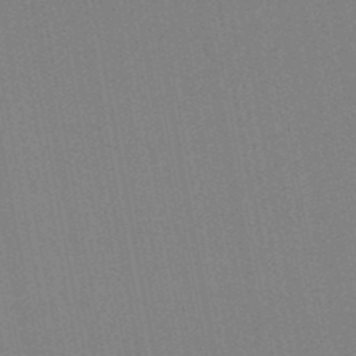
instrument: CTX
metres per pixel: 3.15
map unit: lHb
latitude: -48.7275
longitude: 73.5021
